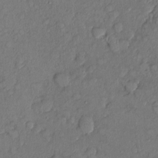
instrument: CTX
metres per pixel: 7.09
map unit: Nhu
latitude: 1.2159
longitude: -14.0255
